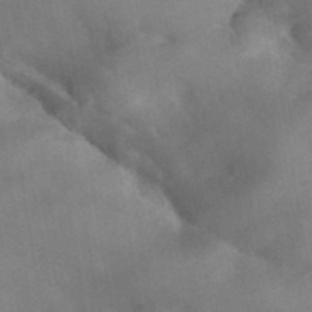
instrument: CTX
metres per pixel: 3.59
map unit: ANa
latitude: 41.9528
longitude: 15.7100
